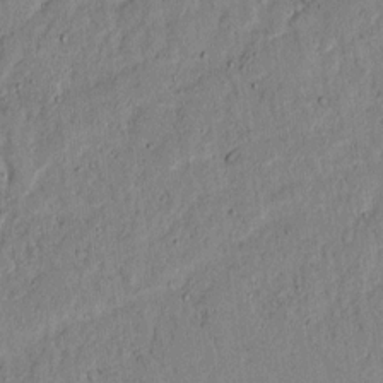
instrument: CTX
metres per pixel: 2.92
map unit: lAvf
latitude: 6.8380
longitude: 168.8786
